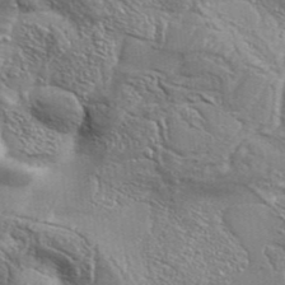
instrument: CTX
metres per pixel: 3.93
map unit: Aa
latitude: 34.1766
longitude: -135.6694
